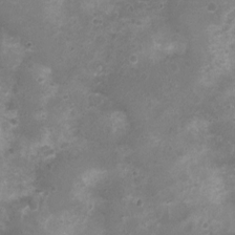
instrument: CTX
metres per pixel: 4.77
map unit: Nhu
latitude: 4.8191
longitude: -17.4804
